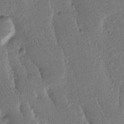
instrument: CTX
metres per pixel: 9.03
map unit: Nhu
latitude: 15.1404
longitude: -78.5357
